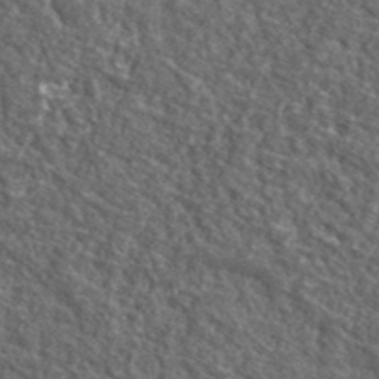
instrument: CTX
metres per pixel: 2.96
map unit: lHvf
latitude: 40.7246
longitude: -89.6505
